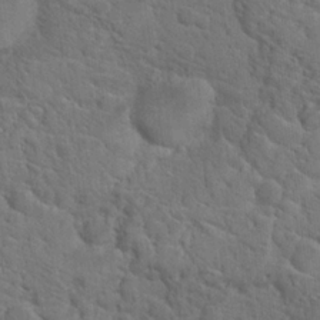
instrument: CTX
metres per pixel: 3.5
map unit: Hto
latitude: 19.2159
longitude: -35.0080
